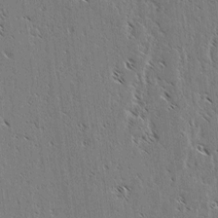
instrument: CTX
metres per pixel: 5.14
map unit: lAvf
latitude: 3.0647
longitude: -105.4805
